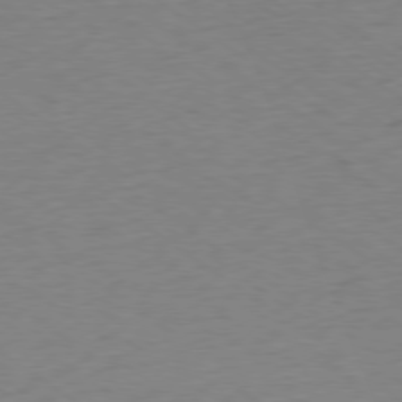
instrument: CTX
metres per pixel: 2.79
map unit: Ap
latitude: -78.8786
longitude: -94.6113
